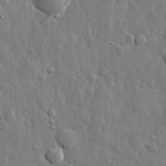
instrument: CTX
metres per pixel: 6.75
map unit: eHh
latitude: 29.0836
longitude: -79.7450
